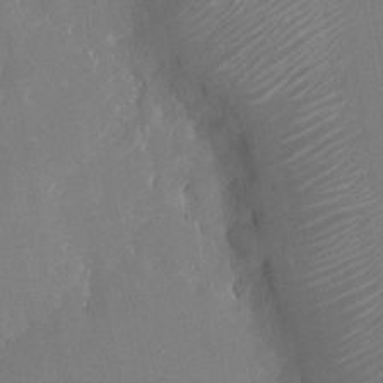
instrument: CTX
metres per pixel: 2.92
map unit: Nhu
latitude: -23.3510
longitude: -73.0270
